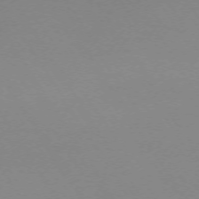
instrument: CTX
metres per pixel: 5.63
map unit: Ap
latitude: -73.5399
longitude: -72.6491
